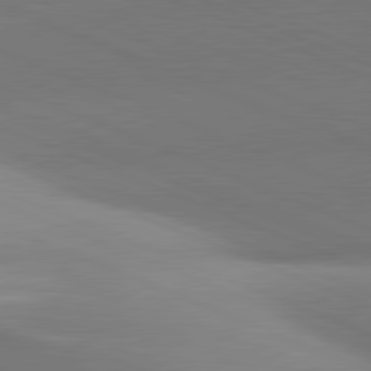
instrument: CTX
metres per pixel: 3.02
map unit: lApd
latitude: 81.4426
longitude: 141.5399
